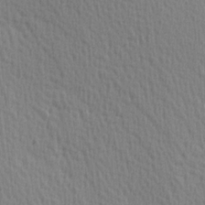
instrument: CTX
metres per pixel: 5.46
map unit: Hve
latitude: 2.0255
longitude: -124.5734
